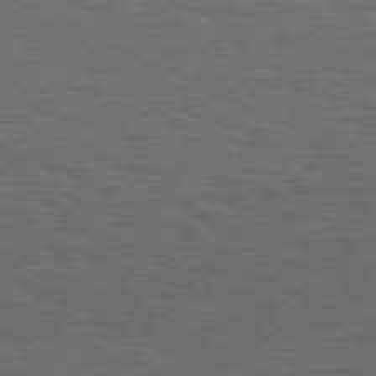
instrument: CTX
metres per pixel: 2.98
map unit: Hpe
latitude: 75.1970
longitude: -130.8569
